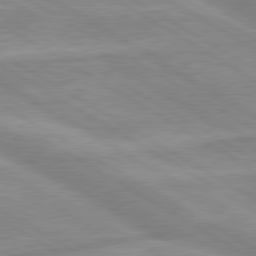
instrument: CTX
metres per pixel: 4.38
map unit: lApd
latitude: 80.0255
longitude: -173.0080
